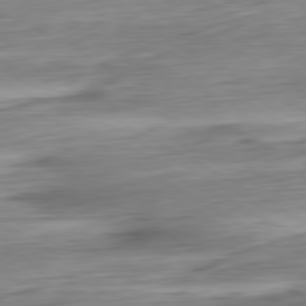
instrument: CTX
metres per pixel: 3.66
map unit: Ap
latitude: -80.9920
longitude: -67.4804
